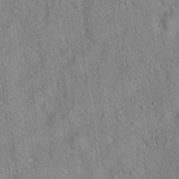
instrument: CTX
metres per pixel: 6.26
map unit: Hto
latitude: 18.3278
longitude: -52.5546
